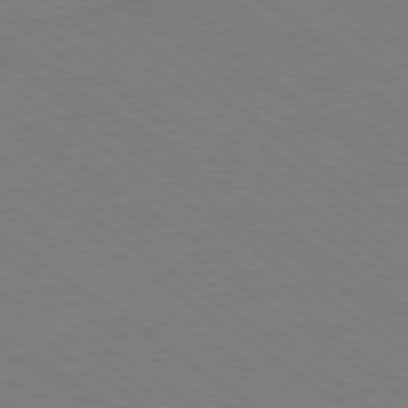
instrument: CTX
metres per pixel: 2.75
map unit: Ap
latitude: -80.6708
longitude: -75.1214
